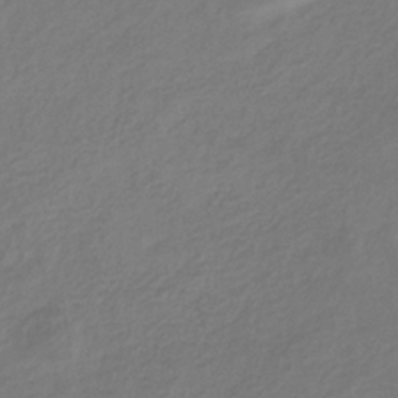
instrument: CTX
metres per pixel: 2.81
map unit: eHb
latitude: -29.6911
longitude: 67.6155
